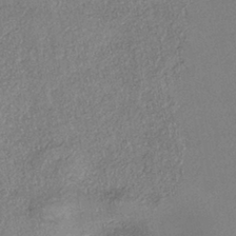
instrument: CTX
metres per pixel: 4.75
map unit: eHh
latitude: -41.8800
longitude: 120.3495
